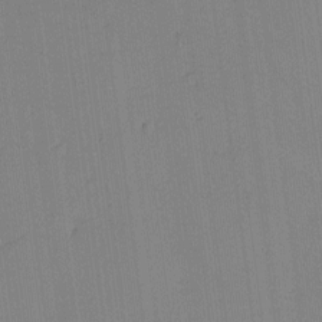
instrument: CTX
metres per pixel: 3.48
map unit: eHh
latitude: -3.8800
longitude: 17.6344
